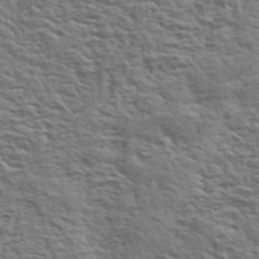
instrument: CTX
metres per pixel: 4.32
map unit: eHh
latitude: 37.1592
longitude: -81.2537
